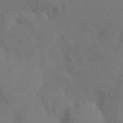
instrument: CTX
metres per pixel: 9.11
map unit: Nhu
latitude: 27.1970
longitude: -72.5357
